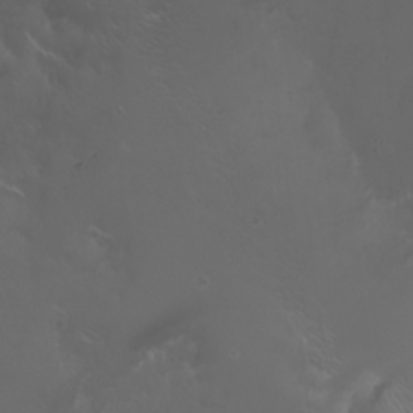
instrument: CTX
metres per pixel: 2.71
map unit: Nhu
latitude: 22.4979
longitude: -63.7261
